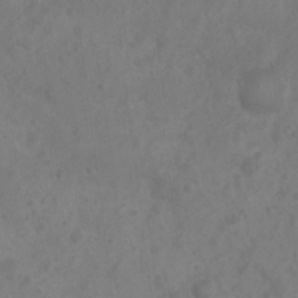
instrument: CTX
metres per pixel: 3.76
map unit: Nhu
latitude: 6.4979
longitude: -19.6694
